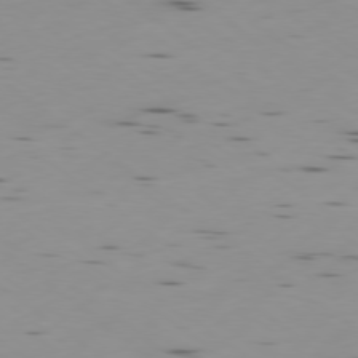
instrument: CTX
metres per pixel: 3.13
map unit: Ap
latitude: -79.0486
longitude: -63.0081
